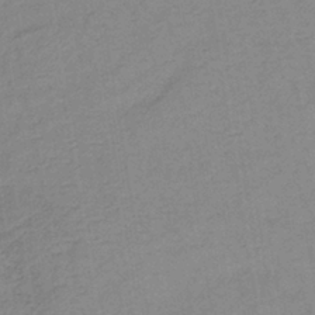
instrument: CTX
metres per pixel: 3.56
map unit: lHb
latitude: -37.1620
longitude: 72.4062
